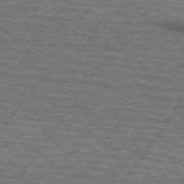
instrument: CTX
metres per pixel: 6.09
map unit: lApd
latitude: 73.3104
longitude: -70.3278
